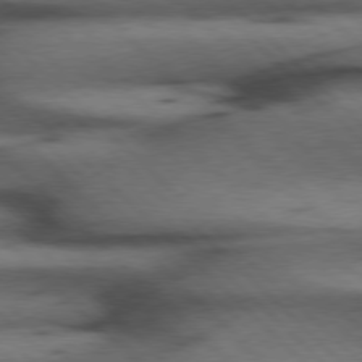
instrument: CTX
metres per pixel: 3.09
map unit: Hpe
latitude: 77.0647
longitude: -155.5371
